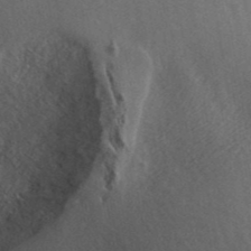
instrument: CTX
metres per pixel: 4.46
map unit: ANa
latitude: 42.0822
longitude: 26.5762
